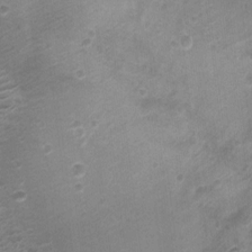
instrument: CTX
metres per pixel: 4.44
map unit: Nhu
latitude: 5.4993
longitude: -18.1200
